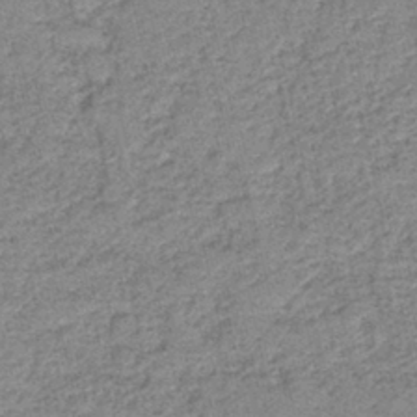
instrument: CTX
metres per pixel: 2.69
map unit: HNb
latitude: -39.7478
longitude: 49.8045
